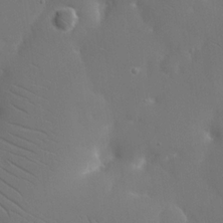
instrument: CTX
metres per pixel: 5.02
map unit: eHh
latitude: 19.1214
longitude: -67.1214
